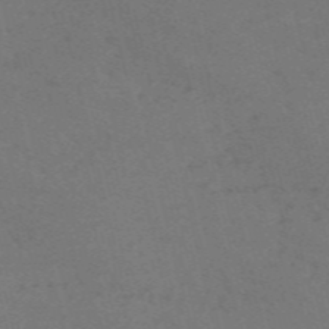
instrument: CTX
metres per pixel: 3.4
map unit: Nve
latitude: -59.1431
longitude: 63.0864
